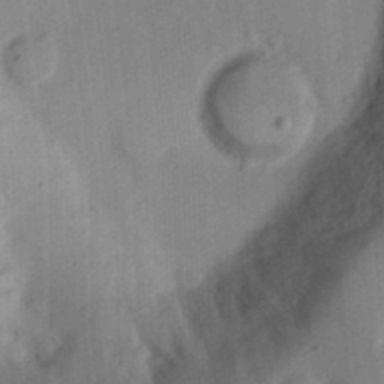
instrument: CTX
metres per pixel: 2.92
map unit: Ht
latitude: 13.7450
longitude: -74.6302
